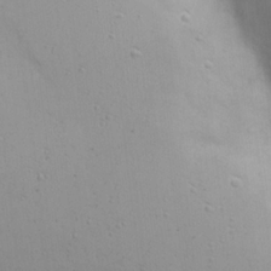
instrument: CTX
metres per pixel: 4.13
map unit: eHh
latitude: 22.1200
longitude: -69.2159
